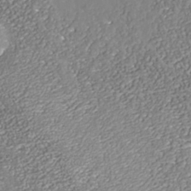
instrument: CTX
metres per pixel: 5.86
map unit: Nhe
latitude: -37.5966
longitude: -88.7247
